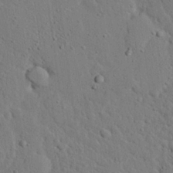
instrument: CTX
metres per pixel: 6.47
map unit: eHh
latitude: 24.8757
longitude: -80.5546
